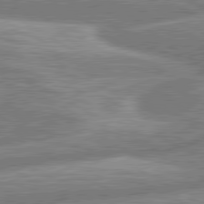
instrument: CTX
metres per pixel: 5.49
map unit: lApd
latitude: 80.6490
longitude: -165.3293
